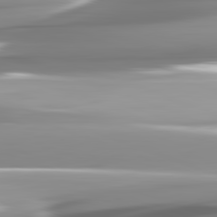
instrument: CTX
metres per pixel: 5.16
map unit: lApd
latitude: 82.3089
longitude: -143.8017
